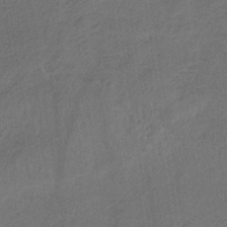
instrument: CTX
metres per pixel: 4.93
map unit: HNb
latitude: -32.2551
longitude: 63.3698
